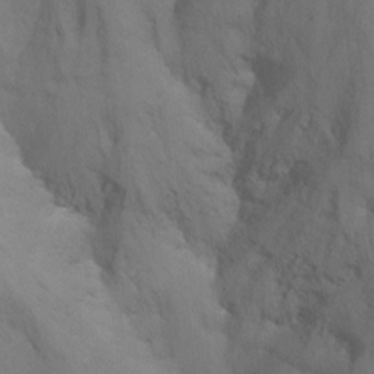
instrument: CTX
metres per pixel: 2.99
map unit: Nhu
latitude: -16.8975
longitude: -49.8961
